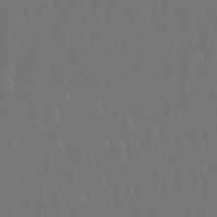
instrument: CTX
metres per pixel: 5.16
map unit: lHb
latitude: -47.7099
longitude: 79.6721
